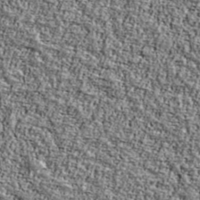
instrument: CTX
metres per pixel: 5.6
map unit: Ave
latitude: 42.1389
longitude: -111.0081
